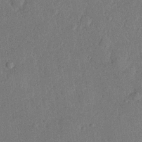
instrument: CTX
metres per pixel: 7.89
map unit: lHvf
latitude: 22.6301
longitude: 144.5763
